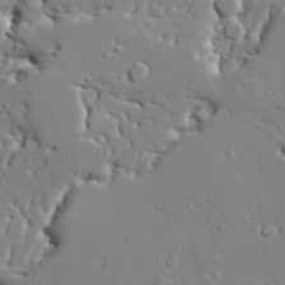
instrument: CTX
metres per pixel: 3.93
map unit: lAvf
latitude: 28.1767
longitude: -108.1766
